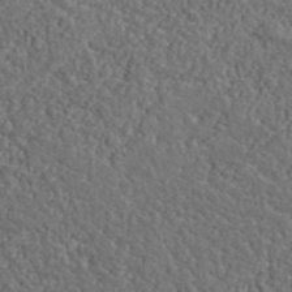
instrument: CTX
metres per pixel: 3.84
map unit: lHvf
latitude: 38.2711
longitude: -89.6505
